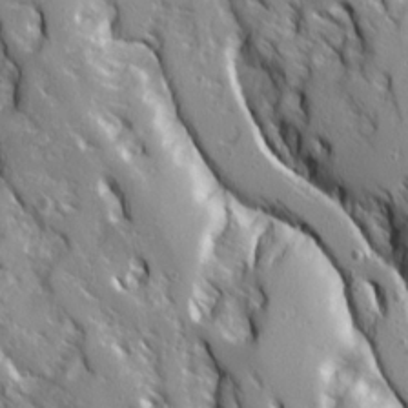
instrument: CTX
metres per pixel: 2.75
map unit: Ave
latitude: 15.1404
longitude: -130.7247
